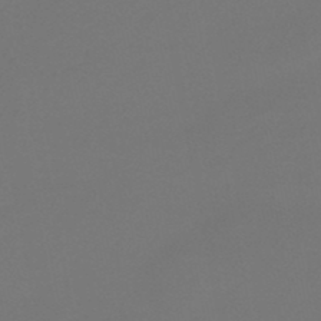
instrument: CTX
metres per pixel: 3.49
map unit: eHb
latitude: -47.7855
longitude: 86.1795
